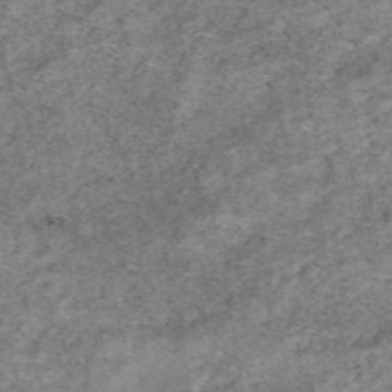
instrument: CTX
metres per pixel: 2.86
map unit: eAb
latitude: 48.5357
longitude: 121.3509
